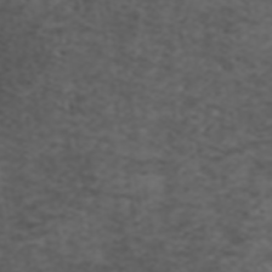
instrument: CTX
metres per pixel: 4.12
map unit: ANa
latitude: 39.1214
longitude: 24.4440
